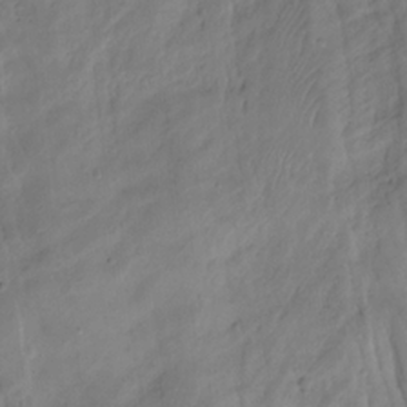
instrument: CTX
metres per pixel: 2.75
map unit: Hto
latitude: -8.4062
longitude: -44.5923
